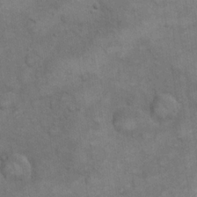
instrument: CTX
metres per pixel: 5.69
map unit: eHh
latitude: 21.2348
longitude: -59.3104
